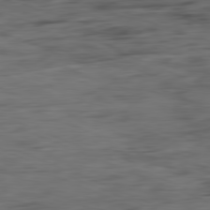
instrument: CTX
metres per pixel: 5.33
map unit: Ap
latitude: -81.5399
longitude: -80.8569
